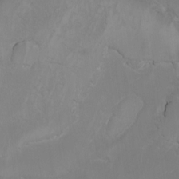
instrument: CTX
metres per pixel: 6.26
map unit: Nhu
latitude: -5.1809
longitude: -92.8380
